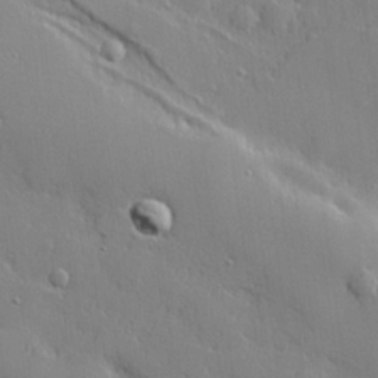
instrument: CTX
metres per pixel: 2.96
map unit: lHvf
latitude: 22.1956
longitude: 144.1228
